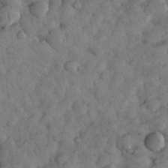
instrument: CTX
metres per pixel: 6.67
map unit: eHh
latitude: 32.7435
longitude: -69.1214
